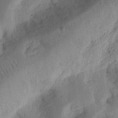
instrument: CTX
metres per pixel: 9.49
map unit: Ht
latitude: 12.5924
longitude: -74.6302
